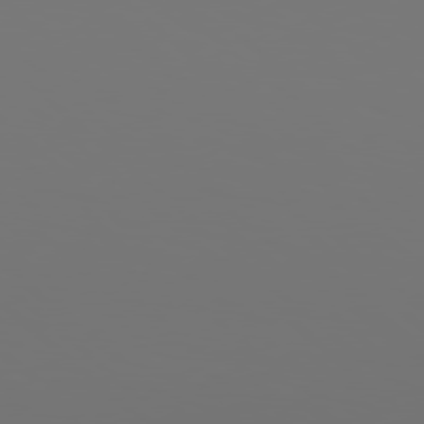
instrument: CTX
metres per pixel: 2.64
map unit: Hpe
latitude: 78.1011
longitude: -177.4426
